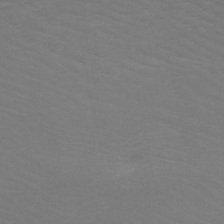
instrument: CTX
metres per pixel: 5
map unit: HNb
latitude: -49.5777
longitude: -46.7436
